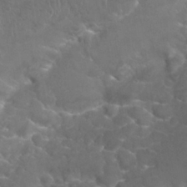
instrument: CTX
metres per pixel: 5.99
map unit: Nhu
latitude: 27.2915
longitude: -61.1025
